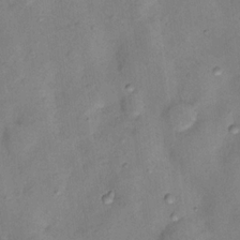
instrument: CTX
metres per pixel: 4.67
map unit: Nhu
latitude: 12.1578
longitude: -28.9325
